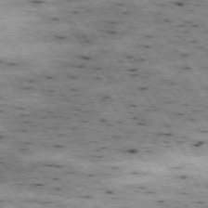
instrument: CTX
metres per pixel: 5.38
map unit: Hpe
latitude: -74.4251
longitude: 1.4266
